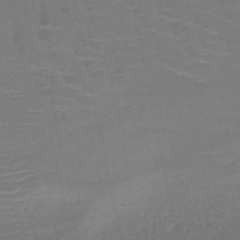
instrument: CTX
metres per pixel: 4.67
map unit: HNb
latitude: -51.1431
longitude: -47.8017
